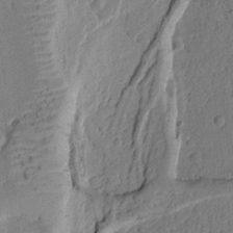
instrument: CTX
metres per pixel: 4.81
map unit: Ht
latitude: 9.6316
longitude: -78.4790
